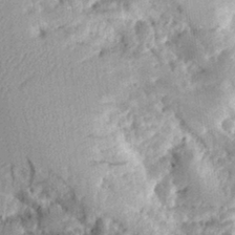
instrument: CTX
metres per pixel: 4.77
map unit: Aa
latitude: 10.6302
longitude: -126.2901
